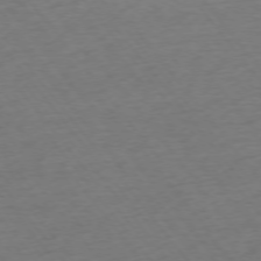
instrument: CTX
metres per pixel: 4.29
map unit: Ap
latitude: -75.1054
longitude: -70.9325
